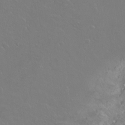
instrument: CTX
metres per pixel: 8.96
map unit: Hto
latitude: -4.0472
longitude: -35.0836
